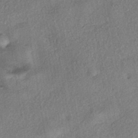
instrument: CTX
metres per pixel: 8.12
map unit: eHh
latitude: -41.5210
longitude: 119.8233
